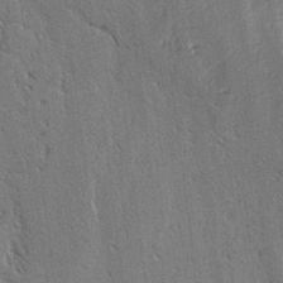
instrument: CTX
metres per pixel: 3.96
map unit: lAvf
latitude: -4.1605
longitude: -112.8569
